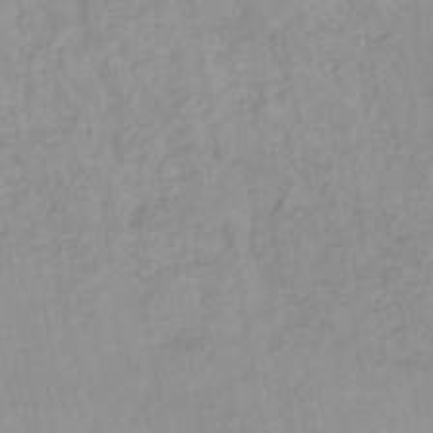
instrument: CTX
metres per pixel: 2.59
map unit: lHb
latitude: -44.0094
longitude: 72.9919
